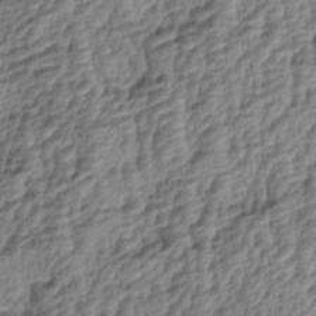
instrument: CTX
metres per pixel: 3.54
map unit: lAa
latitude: -4.1416
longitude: -122.7057
